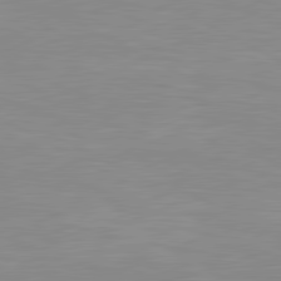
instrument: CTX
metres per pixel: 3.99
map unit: lApd
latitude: 80.6868
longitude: -172.0633
